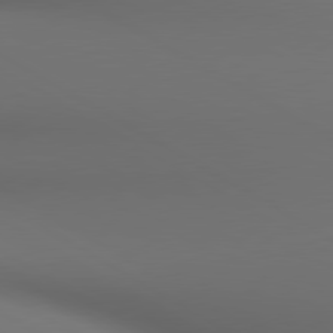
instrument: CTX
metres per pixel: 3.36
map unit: lApd
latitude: 80.5924
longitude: 137.2376
